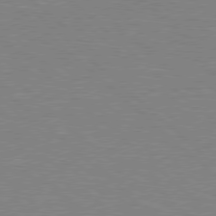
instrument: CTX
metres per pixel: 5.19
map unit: Hpe
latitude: 78.1767
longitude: -152.2712
